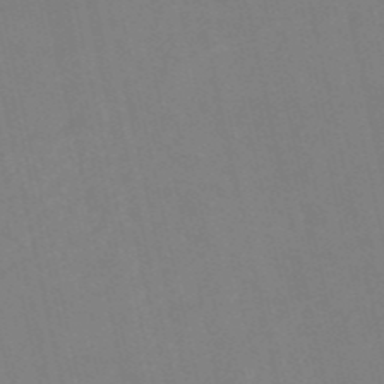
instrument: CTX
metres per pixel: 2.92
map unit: HNb
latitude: -54.1984
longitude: -35.6316
